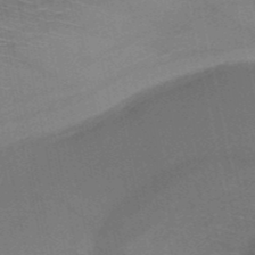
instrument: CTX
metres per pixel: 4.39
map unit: HNb
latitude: -50.9542
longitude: -42.4223
